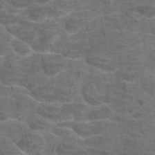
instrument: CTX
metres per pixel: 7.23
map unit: eAb
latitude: 45.5749
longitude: 102.4440
